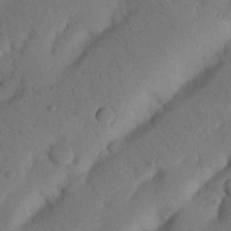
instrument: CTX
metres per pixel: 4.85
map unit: Nhu
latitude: 21.4049
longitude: -74.5735
